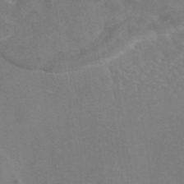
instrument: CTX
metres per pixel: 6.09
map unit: eAb
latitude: 45.5182
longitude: 109.7100
